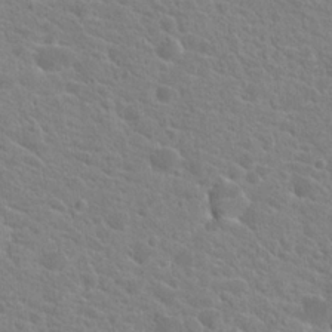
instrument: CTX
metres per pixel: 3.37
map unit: Hto
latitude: 21.0648
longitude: -39.3482
